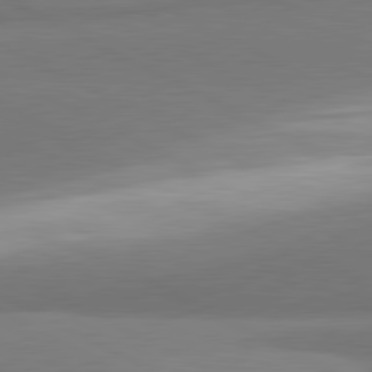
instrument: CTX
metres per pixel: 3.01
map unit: lApd
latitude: 80.9703
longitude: 167.6344
